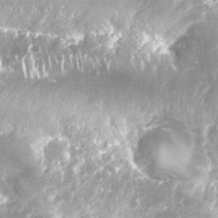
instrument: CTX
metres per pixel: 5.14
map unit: Nhu
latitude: 26.0822
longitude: -61.2537
